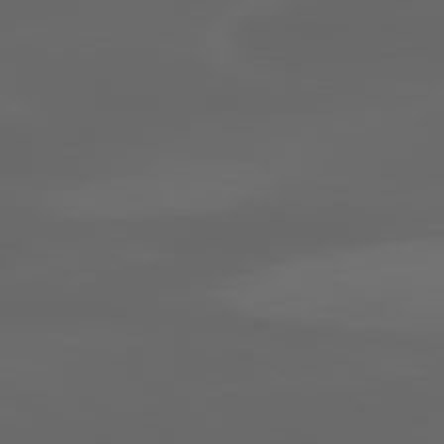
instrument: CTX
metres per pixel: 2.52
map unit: lApd
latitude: 80.0444
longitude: -116.9325
